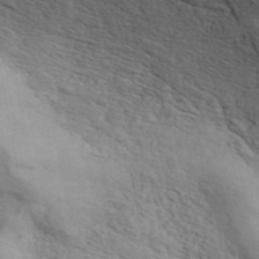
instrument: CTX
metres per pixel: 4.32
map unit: ANa
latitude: 42.8947
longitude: 55.2754
